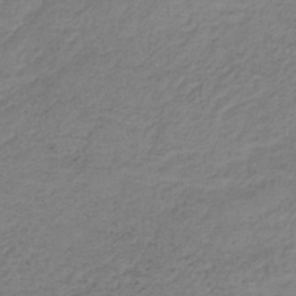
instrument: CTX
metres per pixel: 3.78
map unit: HNb
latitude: -34.0850
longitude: 63.0675
